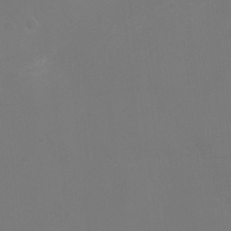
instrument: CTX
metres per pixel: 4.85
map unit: Ht
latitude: -2.4817
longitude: -19.0080
